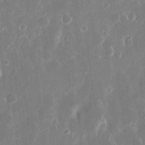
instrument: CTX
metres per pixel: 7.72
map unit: eHh
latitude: 12.1200
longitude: -71.7261
